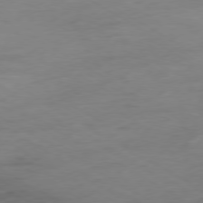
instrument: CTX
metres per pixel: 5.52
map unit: Ap
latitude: -79.1998
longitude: -57.7449
